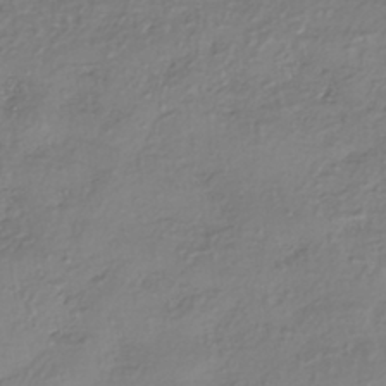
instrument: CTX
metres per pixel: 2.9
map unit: eHh
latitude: -42.6707
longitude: 122.2362
